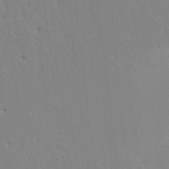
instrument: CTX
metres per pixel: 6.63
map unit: HNhu
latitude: 7.1403
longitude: -2.3467
